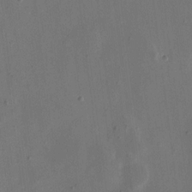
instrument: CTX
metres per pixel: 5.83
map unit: eHh
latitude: 10.0255
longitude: -69.2537
